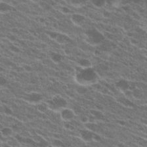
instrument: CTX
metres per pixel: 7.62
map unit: Hto
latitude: 23.2726
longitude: -38.1011
